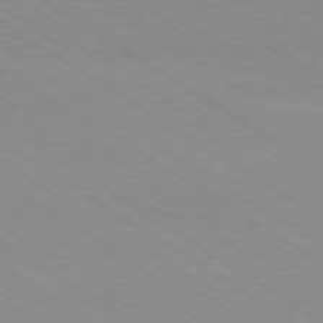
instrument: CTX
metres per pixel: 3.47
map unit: Ap
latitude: -78.7652
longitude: -84.2901
